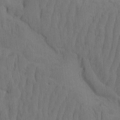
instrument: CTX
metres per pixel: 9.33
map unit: eHh
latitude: -1.9745
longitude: 16.5007
